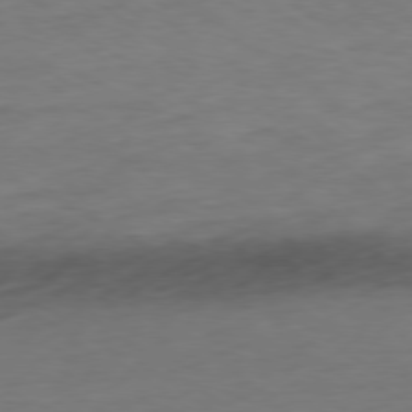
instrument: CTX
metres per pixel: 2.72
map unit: Ap
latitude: -79.2565
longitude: -77.0647
